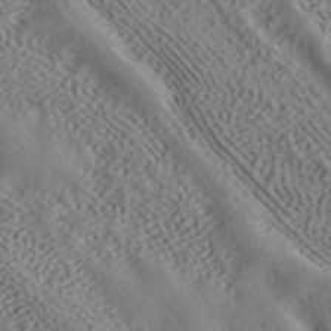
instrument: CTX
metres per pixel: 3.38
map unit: ANa
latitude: 41.4804
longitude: 54.8597
